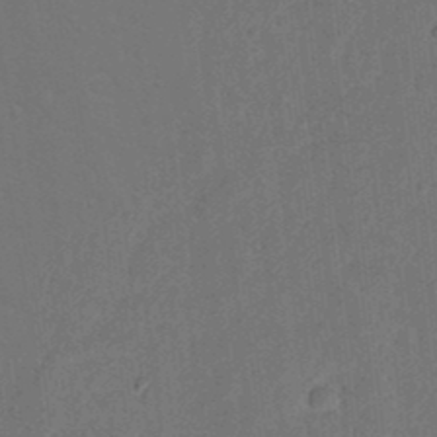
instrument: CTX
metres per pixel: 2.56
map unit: Nhu
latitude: 23.4237
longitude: -73.1215
